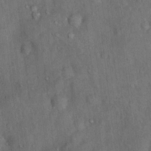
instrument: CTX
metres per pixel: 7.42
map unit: Nhu
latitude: 6.4223
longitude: -23.6316
